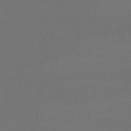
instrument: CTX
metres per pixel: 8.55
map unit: lHb
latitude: -46.8408
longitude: 67.5777
